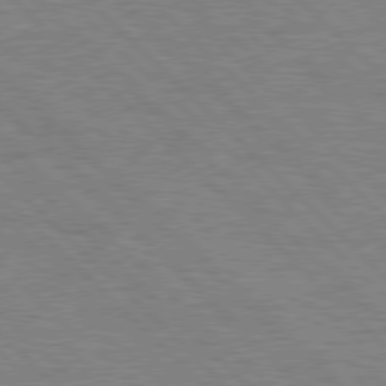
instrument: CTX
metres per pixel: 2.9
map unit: Hpe
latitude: 78.0255
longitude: -154.5168
